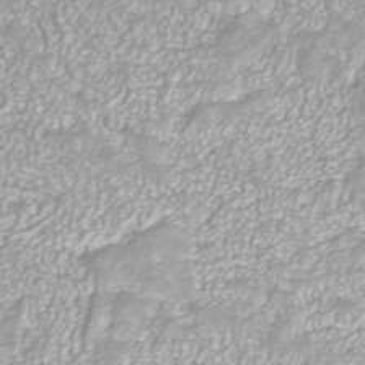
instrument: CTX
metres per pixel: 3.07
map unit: ANa
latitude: 40.4223
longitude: 24.9542
